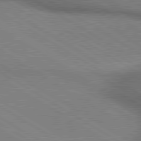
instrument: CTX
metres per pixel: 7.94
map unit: lApd
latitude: 80.1011
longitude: 164.1984
